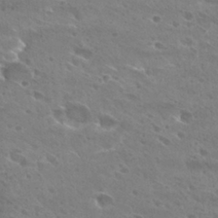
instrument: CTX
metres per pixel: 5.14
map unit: Hto
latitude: 28.0822
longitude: -39.8583
